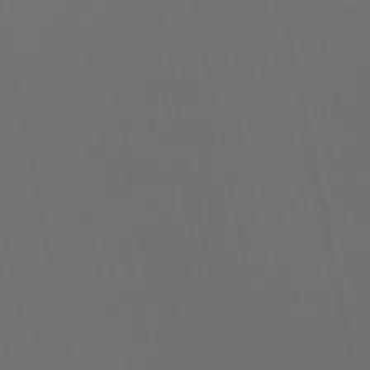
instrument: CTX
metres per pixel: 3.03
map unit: eHb
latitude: -51.0486
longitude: 70.4062
